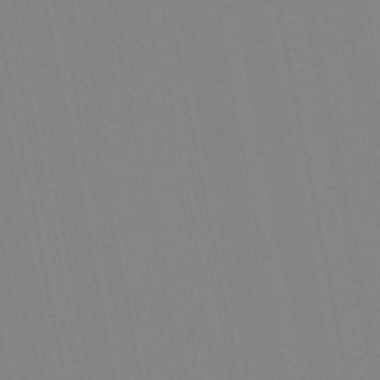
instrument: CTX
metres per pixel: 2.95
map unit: lHb
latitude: -48.5196
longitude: 70.1606
